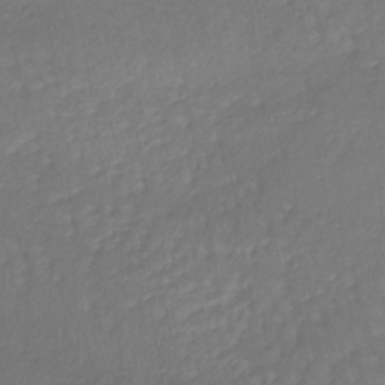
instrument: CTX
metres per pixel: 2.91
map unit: lHb
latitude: -38.3118
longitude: 72.3873
